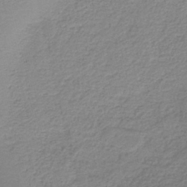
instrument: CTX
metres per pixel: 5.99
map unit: HNb
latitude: -40.3873
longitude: 50.1417
